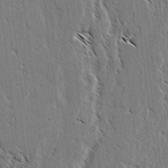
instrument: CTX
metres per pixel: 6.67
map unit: lAvf
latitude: 3.0080
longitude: -105.5183
